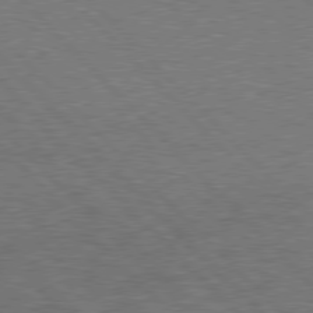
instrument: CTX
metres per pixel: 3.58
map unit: Hpe
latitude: 77.5560
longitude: -157.9717
